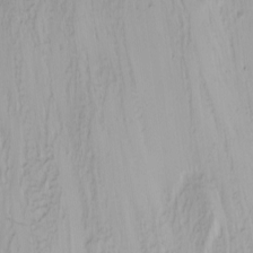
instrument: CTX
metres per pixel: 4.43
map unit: Nhu
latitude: -4.9163
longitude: -85.8395
